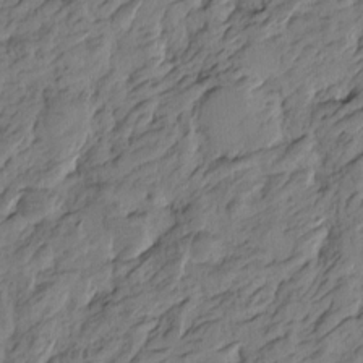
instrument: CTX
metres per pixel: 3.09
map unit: Htu
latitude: -4.9352
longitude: -177.1970
